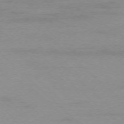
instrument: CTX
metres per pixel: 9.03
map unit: Ap
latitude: -76.0661
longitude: -77.2159
